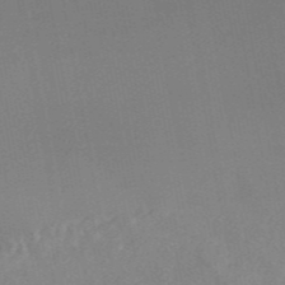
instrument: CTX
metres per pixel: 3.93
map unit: ANa
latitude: 46.1578
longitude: 24.3495
